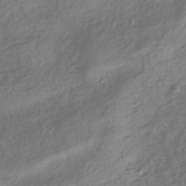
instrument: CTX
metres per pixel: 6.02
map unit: HNhu
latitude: -42.3684
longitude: 106.1228
